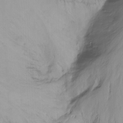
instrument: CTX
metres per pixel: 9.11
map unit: Nhu
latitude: -13.5399
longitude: -62.1956
